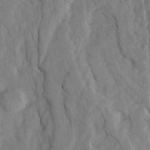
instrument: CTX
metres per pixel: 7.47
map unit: Ave
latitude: 23.5560
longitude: -133.2915
